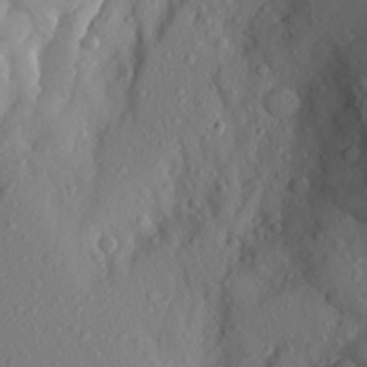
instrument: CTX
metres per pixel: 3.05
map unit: Aa
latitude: 26.3467
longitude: -146.9136
